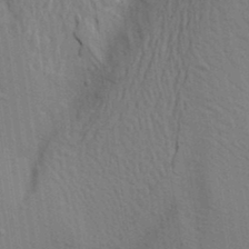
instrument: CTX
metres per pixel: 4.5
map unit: Aa
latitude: 19.7260
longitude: -143.3671
